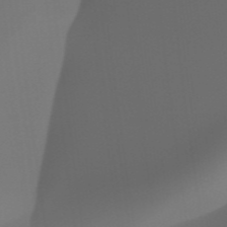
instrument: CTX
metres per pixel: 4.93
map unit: HNhu
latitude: -47.8989
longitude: 30.0094
